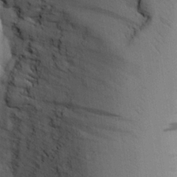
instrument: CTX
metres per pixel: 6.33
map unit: Aa
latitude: 20.8002
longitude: -144.4223
